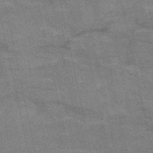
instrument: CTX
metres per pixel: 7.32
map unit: HNb
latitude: -53.2753
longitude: -46.2145
